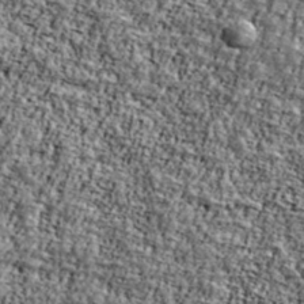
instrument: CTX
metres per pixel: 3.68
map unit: Ave
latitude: 41.9339
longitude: -110.7058
